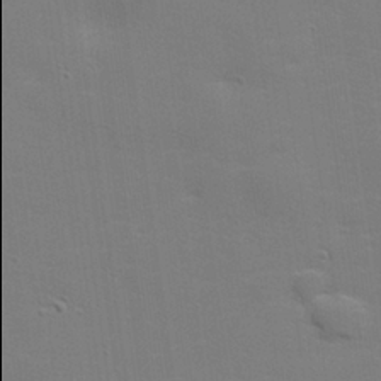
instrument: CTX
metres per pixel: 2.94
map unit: lHvf
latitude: 25.0080
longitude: 142.0094
